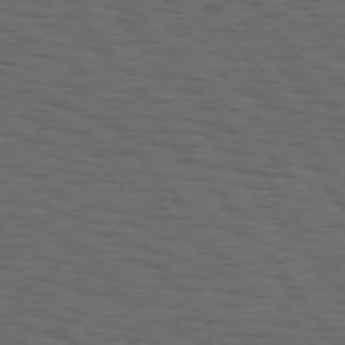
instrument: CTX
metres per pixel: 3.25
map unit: Hpe
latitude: 74.9325
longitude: -133.2348
